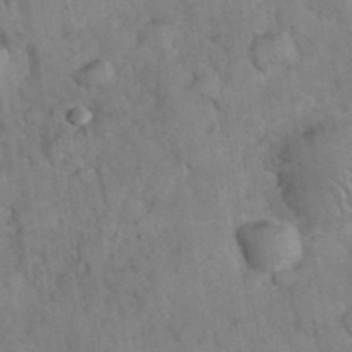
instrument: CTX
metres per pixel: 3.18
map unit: eHh
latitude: 36.6302
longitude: -67.7449
